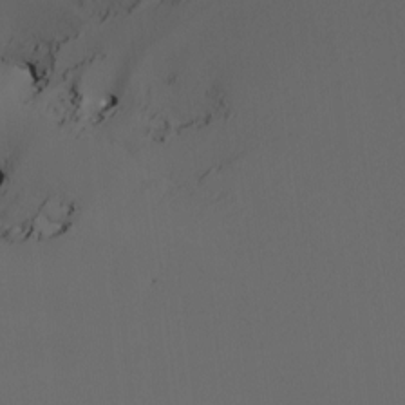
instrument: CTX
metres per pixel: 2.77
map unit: Nhu
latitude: -5.1242
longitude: -93.7638
